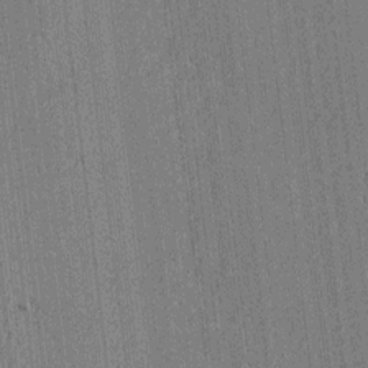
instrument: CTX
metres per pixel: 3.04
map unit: Htu
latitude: -6.3117
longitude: 176.1228
